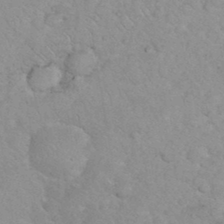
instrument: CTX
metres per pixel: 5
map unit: eHh
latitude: 35.5371
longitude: -64.1389
